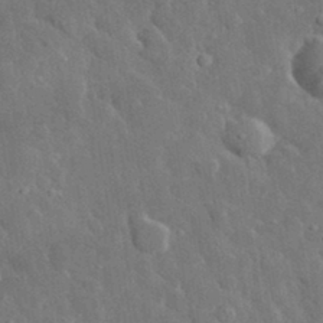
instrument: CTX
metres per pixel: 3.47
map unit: lHvf
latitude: 33.1214
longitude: -85.8772
